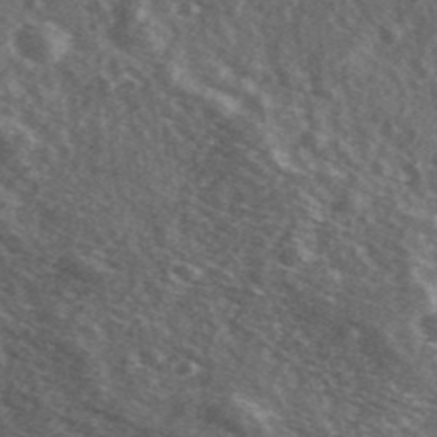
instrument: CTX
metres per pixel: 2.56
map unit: Ave
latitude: 39.6505
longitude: -108.9891
